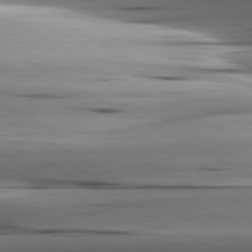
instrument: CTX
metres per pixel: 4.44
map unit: lApd
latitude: 80.8002
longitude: -122.8569
